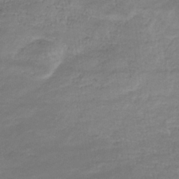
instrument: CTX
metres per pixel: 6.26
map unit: eHb
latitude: -32.7275
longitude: 68.5951
